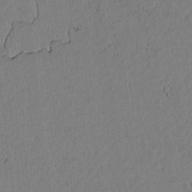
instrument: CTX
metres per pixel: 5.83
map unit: lAvf
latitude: 5.7261
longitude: 169.0486
